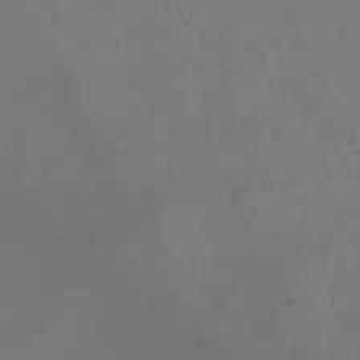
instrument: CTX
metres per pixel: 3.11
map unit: lHb
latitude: -37.9745
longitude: 73.0864
